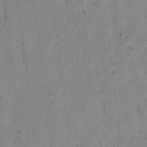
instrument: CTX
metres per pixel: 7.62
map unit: lAvf
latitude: 8.1011
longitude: 166.2361
